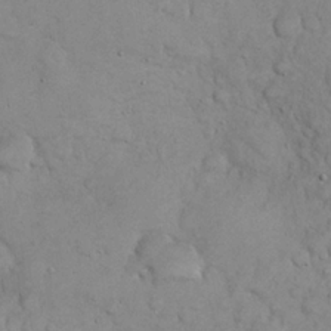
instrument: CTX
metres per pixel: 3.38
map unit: eHh
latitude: 22.4601
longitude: -58.8758
